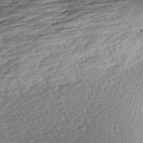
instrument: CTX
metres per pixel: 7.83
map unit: Aa
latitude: 8.4790
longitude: -140.5923
